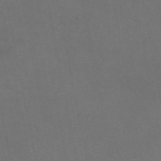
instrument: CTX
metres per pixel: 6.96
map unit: eAb
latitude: 47.2159
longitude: 116.0283
